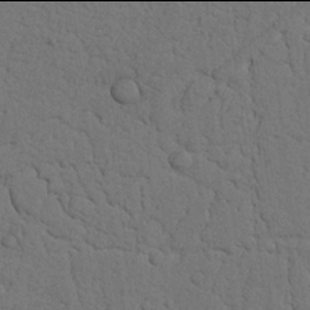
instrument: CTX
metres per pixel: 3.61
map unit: Nhu
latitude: 21.9906
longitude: -74.7246
